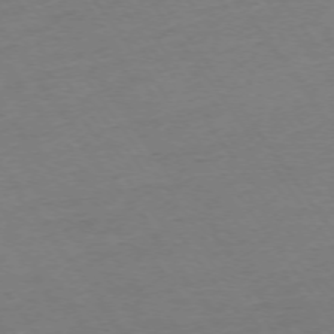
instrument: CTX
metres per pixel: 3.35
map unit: Ap
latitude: -74.3496
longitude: -85.1214
